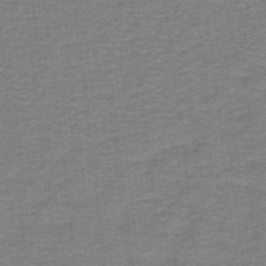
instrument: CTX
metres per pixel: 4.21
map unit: lHb
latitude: -41.3698
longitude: 54.5952
